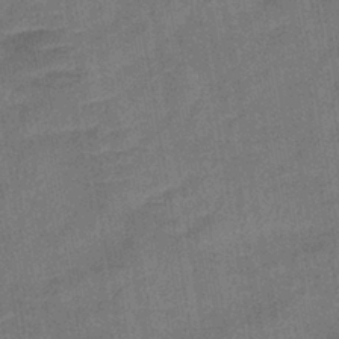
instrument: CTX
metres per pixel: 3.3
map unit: lHb
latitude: -38.0850
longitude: 74.2173
